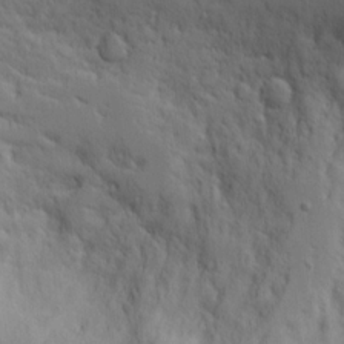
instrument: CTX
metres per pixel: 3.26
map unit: Aa
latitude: 17.8961
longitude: -124.9513
